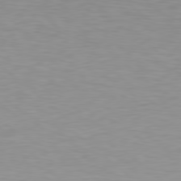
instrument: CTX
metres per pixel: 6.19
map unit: Hpe
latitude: 78.4223
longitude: -145.5371
